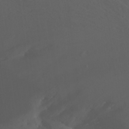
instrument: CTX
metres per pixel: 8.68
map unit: Nhu
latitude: -8.6518
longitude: -40.8946
